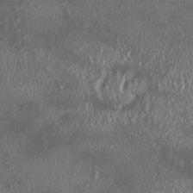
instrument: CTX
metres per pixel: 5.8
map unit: HNhu
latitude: -2.3306
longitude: 11.4454
